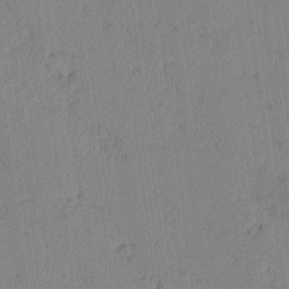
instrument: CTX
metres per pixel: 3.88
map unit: lAvf
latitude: -2.0661
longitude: -105.5183
